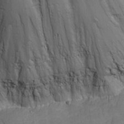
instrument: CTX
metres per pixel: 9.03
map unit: Nhu
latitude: -8.5196
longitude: -66.8002
